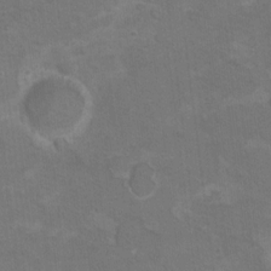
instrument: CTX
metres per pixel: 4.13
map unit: Hto
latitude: 8.9136
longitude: -30.3468
